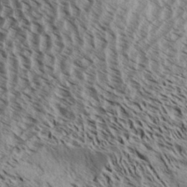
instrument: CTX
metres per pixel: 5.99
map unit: Aa
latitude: 32.5357
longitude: -137.9528
